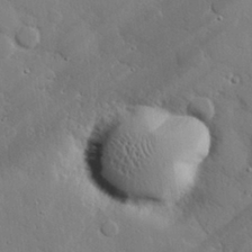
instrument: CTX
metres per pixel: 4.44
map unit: eHh
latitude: 27.3860
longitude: -81.4048
